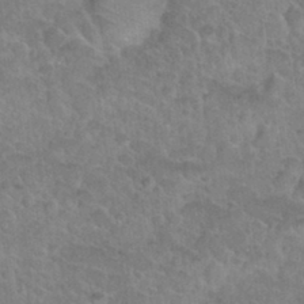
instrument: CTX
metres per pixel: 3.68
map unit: Nhu
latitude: 31.2159
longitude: -51.7449
